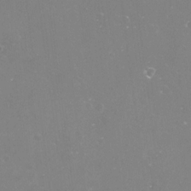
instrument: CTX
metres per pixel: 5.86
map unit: Nve
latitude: -17.3888
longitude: -59.1970
